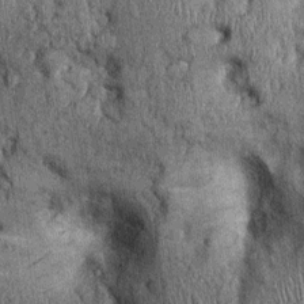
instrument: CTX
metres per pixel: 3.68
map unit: Ht
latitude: -0.0850
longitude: -13.4805
